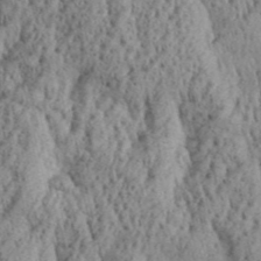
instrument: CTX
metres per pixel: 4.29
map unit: Aa
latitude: 30.7058
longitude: -136.9703
